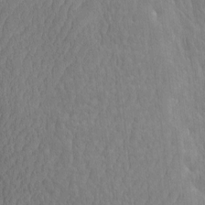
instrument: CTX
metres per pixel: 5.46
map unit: eHh
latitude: -2.4251
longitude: 15.4833
